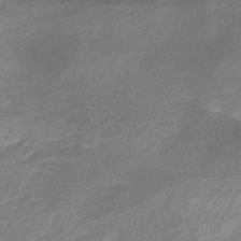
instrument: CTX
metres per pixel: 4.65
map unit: eHb
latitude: -40.4629
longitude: 80.3873
